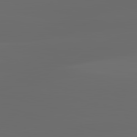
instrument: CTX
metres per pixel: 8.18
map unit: lApd
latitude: 83.3670
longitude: -134.7435
